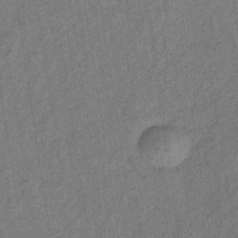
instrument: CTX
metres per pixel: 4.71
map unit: lHb
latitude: -35.8044
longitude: 70.7652
